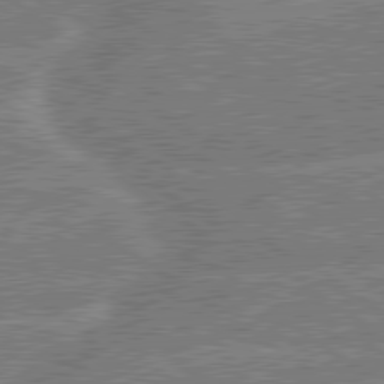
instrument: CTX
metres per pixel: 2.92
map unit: lApd
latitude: 79.8206
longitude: -144.7435
